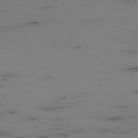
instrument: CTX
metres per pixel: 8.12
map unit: Ap
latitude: -76.7274
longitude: -66.4034
